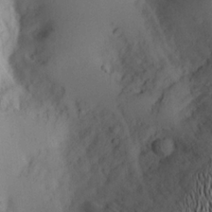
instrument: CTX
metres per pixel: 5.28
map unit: Aa
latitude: 20.3279
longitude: -144.8947
